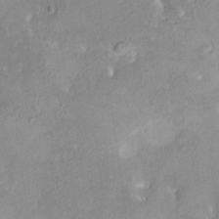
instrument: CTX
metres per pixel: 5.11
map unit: HNhu
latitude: 6.6679
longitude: 3.1242
